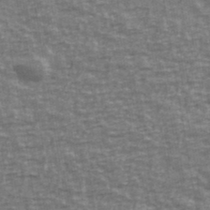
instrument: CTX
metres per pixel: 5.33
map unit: Ave
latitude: 40.8380
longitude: -113.8394
